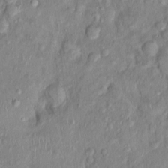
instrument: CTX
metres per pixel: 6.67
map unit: Nhu
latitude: 0.6112
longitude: -14.9514
